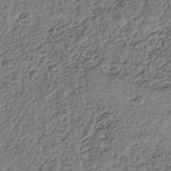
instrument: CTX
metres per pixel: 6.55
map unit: Nhe
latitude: -41.1809
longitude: -111.4805
